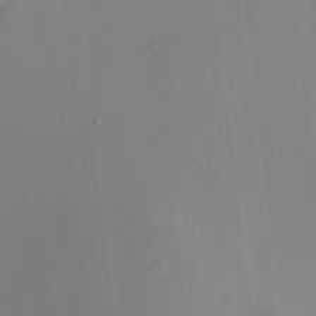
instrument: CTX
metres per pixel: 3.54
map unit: Nve
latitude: -22.8597
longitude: 106.6330
